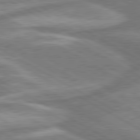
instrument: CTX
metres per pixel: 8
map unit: lApd
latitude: 80.3656
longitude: -178.7058
